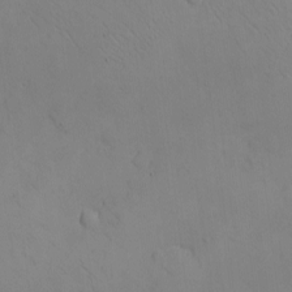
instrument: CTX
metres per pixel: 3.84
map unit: eHh
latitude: -9.1053
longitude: -67.0080
